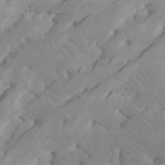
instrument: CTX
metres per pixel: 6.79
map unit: Htu
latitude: -6.7274
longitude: -70.8758
